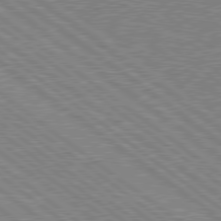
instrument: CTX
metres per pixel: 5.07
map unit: Hpe
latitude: 78.8380
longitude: -169.0270
